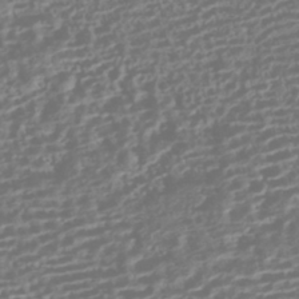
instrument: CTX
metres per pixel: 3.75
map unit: HNhu
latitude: -43.4454
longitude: 104.4062
